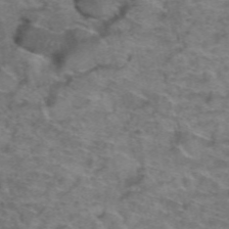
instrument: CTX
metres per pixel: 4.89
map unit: Hto
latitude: 39.3859
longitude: -41.6882
